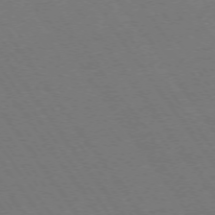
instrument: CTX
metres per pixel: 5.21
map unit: Ap
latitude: -74.3685
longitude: -77.8394
